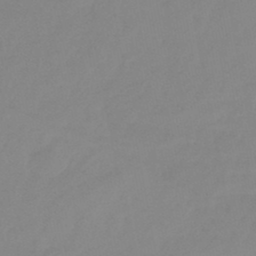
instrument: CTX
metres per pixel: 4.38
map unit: eHb
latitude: -45.9556
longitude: 85.8611
